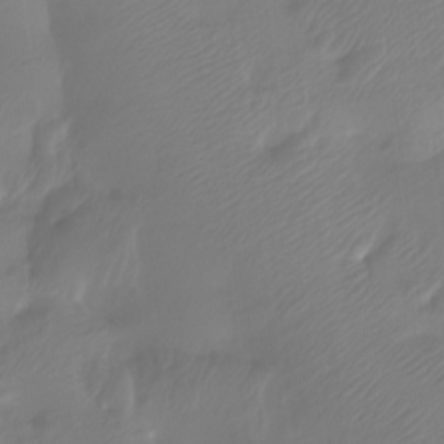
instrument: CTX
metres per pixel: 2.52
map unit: Htu
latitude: -12.9920
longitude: -49.6127
